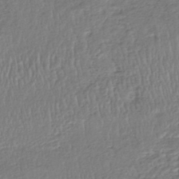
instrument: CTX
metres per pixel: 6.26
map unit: HNhu
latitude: -46.3684
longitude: 103.1620
